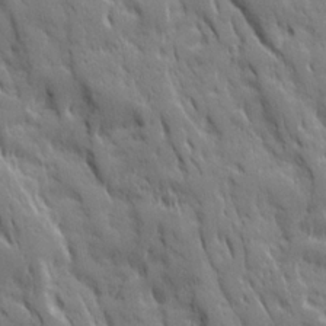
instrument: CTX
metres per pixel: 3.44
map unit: Ave
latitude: 19.8772
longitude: -133.1592
